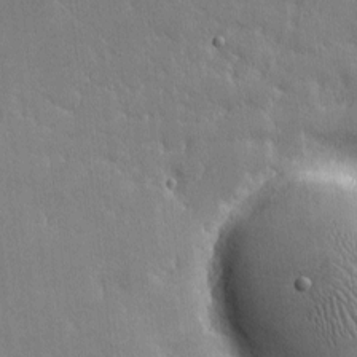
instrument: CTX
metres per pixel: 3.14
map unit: lHvf
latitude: -9.2943
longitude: -100.8002
